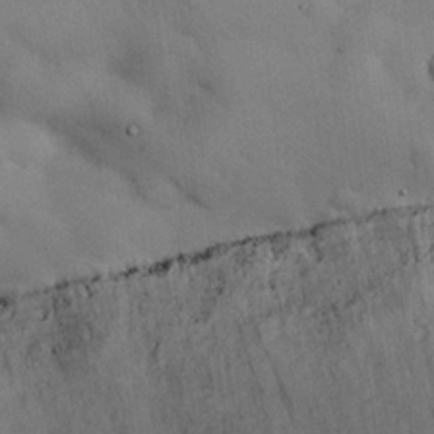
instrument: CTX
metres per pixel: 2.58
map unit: Nhu
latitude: 26.6302
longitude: -71.0647
